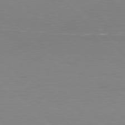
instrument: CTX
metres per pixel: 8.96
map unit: Hpe
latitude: 78.0255
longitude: -125.3670
